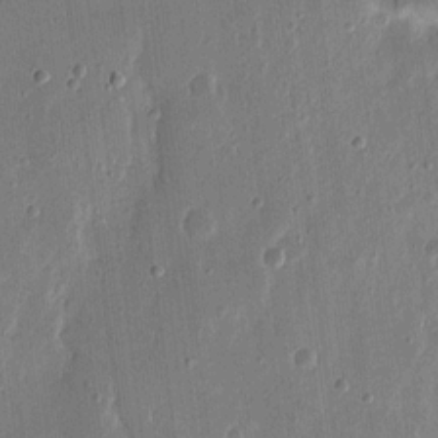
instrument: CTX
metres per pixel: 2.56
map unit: eHh
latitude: 15.2915
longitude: -69.2348
